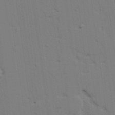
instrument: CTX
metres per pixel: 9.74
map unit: lAvf
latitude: 27.1592
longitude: -108.6112
